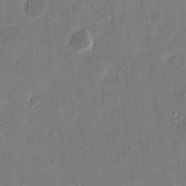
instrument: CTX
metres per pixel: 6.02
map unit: eHh
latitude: 15.1593
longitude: -70.4979
